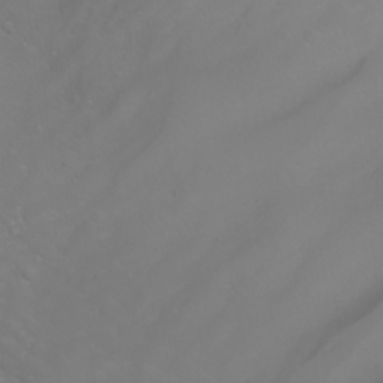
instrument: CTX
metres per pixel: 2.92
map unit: Htu
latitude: -0.8030
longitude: -75.3482
